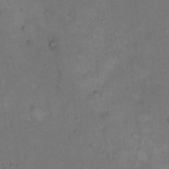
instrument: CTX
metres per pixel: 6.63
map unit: Hto
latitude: 10.1956
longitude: -60.3278
